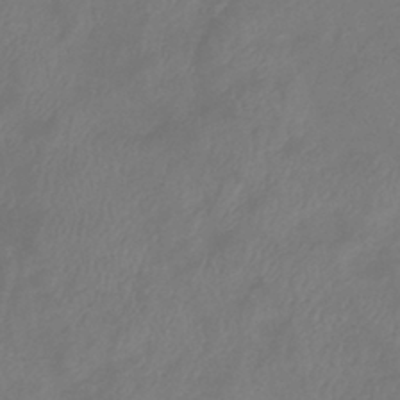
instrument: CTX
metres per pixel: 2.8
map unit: eHb
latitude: -38.8408
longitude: 76.6896
